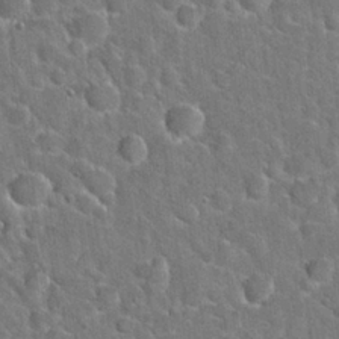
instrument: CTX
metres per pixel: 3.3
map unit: Hto
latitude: 21.1970
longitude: -48.5924
